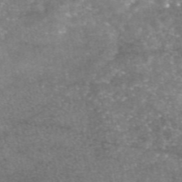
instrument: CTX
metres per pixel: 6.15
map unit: eAb
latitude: 46.3468
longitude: 123.5966
